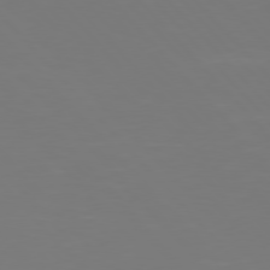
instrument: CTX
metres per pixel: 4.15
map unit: Hpe
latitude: 76.9891
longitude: -171.8583
